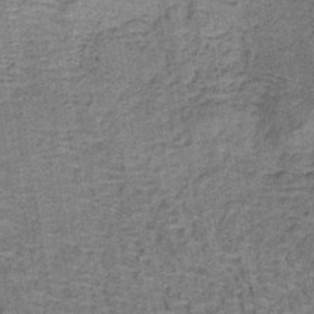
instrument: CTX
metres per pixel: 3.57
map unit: lHb
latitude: -40.3684
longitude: 57.7477
